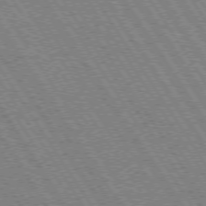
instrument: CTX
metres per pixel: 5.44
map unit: Hpe
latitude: 73.5372
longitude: -141.1970
